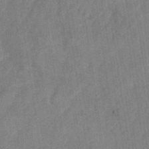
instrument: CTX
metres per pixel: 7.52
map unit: Nhu
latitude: -27.3509
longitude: -71.3481
